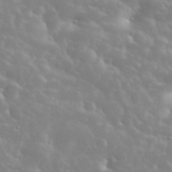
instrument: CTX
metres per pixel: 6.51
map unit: eHh
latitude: 35.2914
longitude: -60.2144
